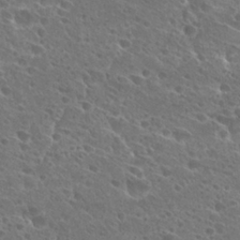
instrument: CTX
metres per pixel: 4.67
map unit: Hto
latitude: 27.7072
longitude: -39.1214
